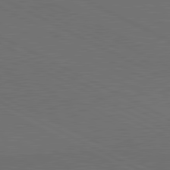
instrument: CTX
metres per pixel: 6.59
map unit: lApd
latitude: 81.2537
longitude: 149.5777
